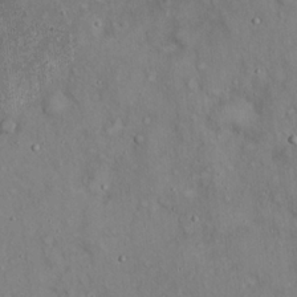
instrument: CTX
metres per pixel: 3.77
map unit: Hto
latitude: 18.6112
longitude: -60.3656
